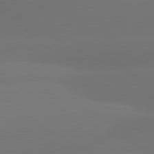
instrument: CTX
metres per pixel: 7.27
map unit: lApd
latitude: 80.9892
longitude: -164.2900
